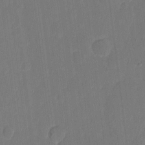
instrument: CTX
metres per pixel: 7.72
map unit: eHh
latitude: 4.8947
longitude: -67.4615
